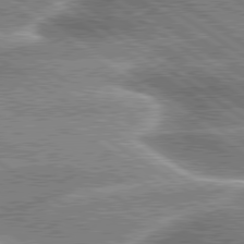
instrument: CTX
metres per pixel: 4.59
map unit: lApd
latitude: 79.9528
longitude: -135.7827
